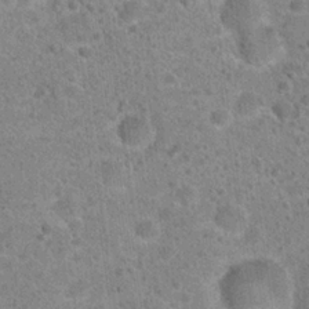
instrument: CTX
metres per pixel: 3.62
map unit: Hto
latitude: 22.2522
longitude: -49.3482
